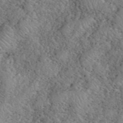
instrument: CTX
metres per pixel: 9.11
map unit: eHh
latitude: 40.6868
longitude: -56.7057
